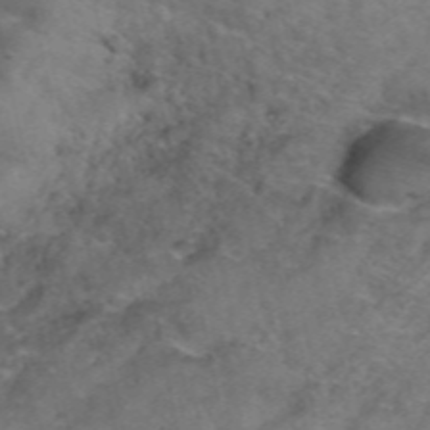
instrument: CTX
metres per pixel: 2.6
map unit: Hto
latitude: 39.3859
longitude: -41.5560
